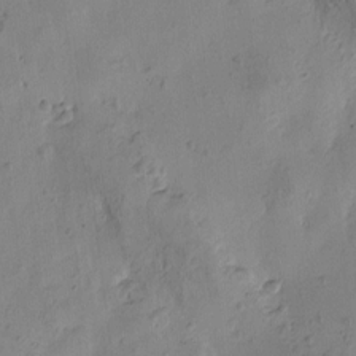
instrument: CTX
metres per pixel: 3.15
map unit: Htu
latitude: -3.6154
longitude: -176.4979
